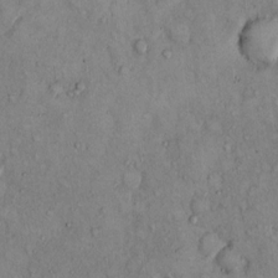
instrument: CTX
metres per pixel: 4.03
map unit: Hto
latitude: 11.6127
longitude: -60.1766
